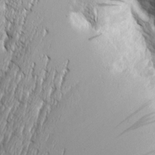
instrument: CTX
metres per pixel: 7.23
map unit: Aa
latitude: 8.7435
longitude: -129.3293
